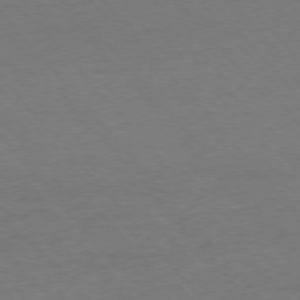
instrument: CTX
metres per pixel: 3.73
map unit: Ap
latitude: -76.2739
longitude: -88.1200
